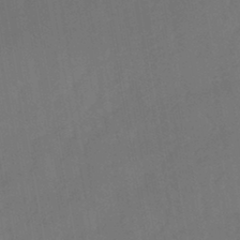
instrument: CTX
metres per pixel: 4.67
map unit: HNhu
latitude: -44.5196
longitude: 91.9556
